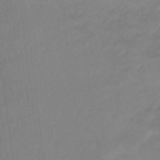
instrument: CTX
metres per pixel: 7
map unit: Ht
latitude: 5.7827
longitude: -29.9528
